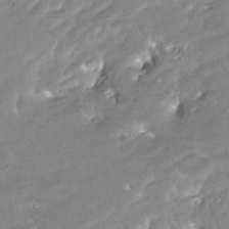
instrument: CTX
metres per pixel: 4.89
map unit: ANa
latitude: -41.5021
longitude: 103.6344
